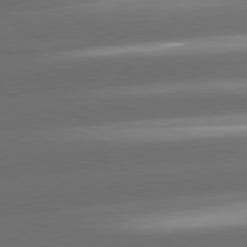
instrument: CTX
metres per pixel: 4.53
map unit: lApd
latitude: 81.2726
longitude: -143.3104
